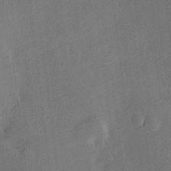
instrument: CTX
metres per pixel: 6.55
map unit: Hve
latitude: 18.1011
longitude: 150.5763
